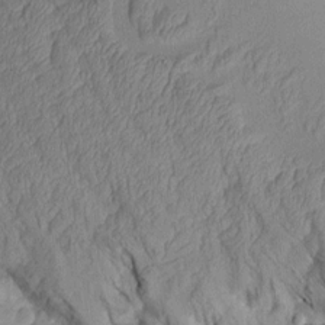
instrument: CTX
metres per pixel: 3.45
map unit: Aa
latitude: 9.1781
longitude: -128.2333
